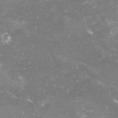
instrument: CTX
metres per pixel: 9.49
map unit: lHvf
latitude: -14.1795
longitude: -98.4978
